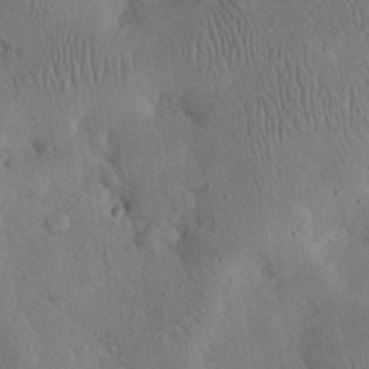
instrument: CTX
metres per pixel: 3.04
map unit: eHh
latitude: 24.2144
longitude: -67.3481
